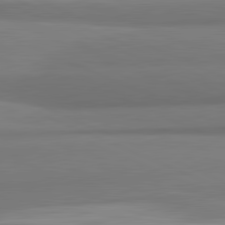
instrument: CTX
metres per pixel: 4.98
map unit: lApd
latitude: 82.0444
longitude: 172.5762
